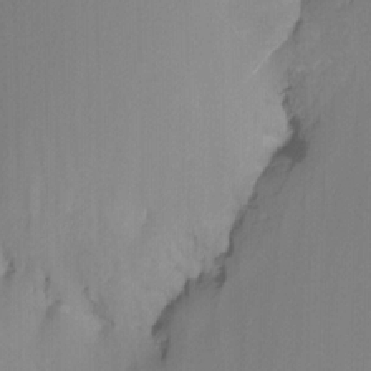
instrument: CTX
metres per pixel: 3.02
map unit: Nhu
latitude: -15.5777
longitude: -53.1403
